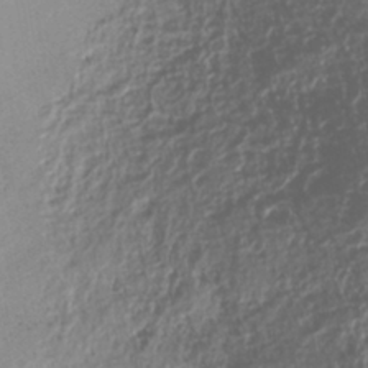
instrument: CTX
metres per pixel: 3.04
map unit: HNhu
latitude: -40.6896
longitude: 101.7666
